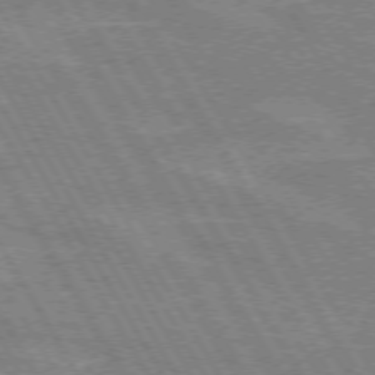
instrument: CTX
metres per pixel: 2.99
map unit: lApd
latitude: 72.2712
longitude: -55.9717
